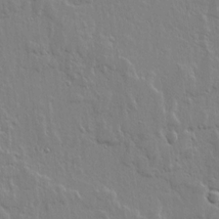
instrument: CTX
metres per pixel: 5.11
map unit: lHvf
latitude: 18.2333
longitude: -116.8569
